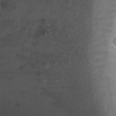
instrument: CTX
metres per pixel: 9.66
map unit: Ht
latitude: -2.2361
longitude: -28.9702
